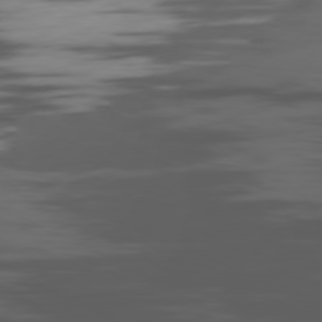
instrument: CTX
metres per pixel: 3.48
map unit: Ap
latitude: -80.5952
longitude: -63.0270
